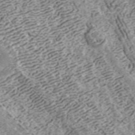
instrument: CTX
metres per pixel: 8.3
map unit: ANa
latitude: 43.3293
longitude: 29.4077
